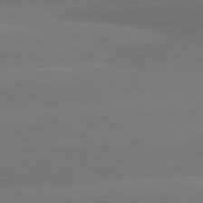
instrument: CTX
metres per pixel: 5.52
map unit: lApd
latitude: 80.9703
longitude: -147.7450
